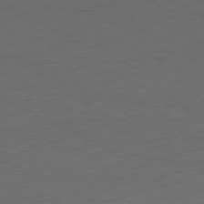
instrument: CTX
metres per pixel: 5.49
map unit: Ap
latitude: -80.9353
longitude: -60.6868
